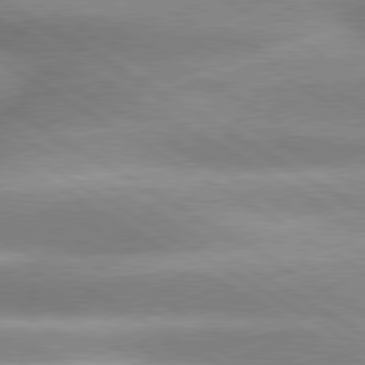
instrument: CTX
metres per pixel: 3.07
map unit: lApd
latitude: 79.8773
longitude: -144.5357
